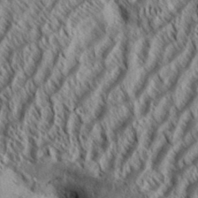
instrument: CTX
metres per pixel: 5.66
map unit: Aa
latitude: 33.5560
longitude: -138.0444
